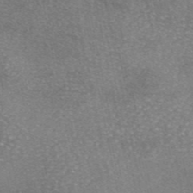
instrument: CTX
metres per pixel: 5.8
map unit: eAb
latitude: 46.1956
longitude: 105.3509
